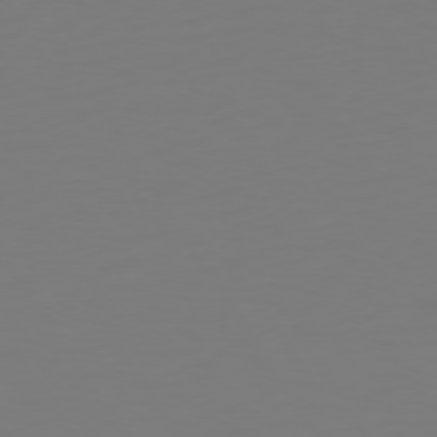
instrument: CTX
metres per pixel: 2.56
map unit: Hpe
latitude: 73.0270
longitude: -122.6301
